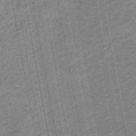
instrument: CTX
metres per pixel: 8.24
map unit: eHb
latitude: -45.0864
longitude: 89.1431
